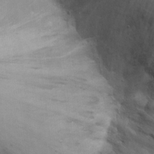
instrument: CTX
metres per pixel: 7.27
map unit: Ht
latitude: 12.1389
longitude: -39.6316
